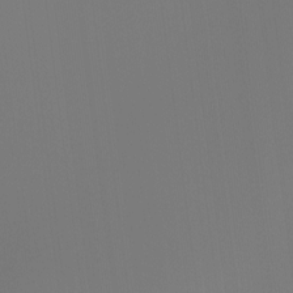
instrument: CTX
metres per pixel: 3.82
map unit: Hto
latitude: -7.6533
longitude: -47.2726
